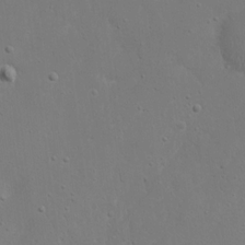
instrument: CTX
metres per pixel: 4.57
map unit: eHh
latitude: 17.4426
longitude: -71.7827
